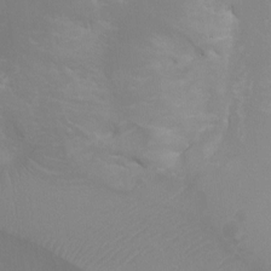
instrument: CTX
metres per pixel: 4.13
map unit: Ht
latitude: -9.0864
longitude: -20.4979
